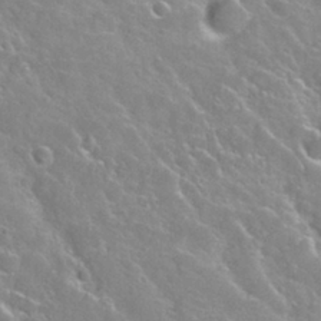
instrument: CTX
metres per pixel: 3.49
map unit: Nhu
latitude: 28.2333
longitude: -51.8205
